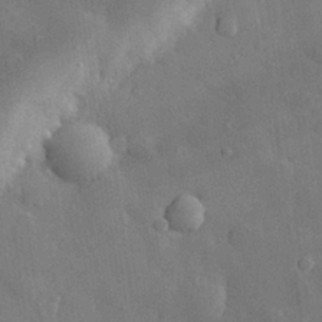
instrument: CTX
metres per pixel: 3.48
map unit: eHh
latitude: 28.8947
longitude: -78.8758
